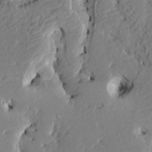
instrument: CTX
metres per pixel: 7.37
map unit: HNhu
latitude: 6.0633
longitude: -5.2159
